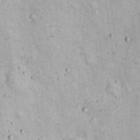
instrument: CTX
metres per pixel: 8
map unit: Nhu
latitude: 22.4223
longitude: -68.7435
